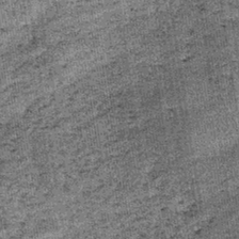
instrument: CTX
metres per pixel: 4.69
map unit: lHb
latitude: -39.5399
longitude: 67.4833
